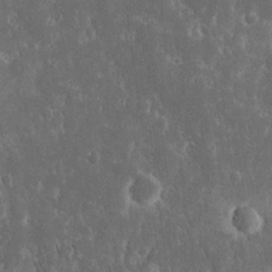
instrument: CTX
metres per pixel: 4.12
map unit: eHh
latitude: 15.7639
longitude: -73.0837
